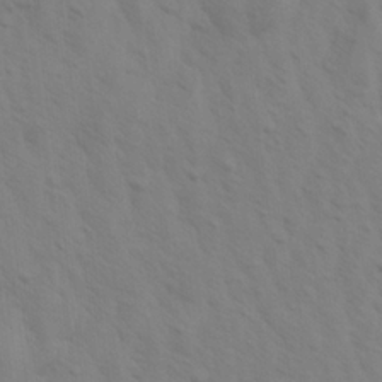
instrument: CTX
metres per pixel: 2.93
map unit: Aa
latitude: 21.0837
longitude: -142.6680
